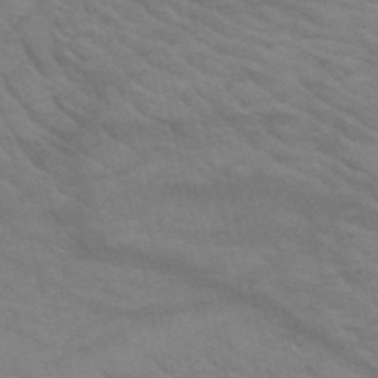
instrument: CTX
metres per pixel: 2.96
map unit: HNb
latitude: -52.9919
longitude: -44.6868
